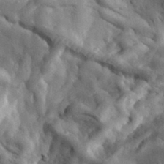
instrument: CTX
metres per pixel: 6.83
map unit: eHh
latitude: 33.3671
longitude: -78.1956
